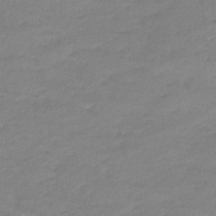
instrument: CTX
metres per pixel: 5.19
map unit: lHb
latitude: -42.6518
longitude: 58.7085
